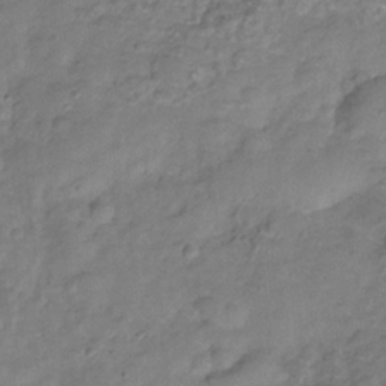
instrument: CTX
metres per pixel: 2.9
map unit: Hve
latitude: -31.4454
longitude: 96.0850
